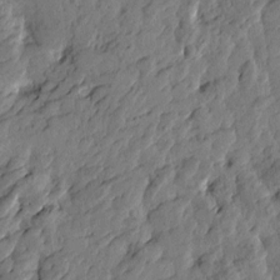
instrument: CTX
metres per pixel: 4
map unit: Htu
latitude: -3.1242
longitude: 179.7855
